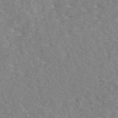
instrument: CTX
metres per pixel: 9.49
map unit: eAb
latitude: 48.4790
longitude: 117.6532
